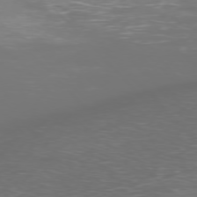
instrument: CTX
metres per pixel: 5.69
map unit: Ap
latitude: -77.1242
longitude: -61.5938
